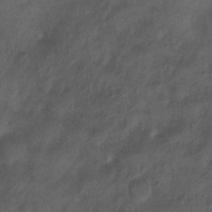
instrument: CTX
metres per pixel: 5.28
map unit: Nhu
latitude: 6.0255
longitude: -23.0458
